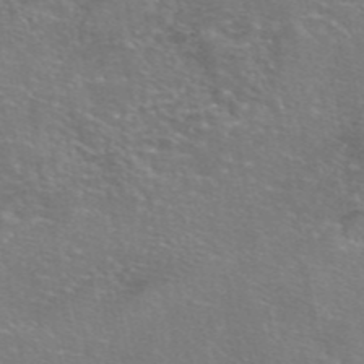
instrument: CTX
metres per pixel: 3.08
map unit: eAb
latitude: 46.0822
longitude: 106.1795
